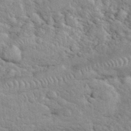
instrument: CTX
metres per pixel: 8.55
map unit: eHh
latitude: 37.8395
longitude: -61.6127
